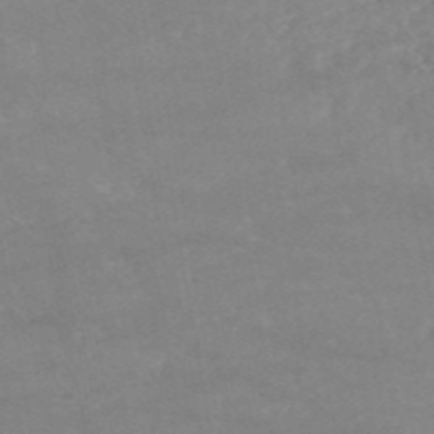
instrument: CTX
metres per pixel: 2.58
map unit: HNb
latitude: -53.8800
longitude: -34.9324
